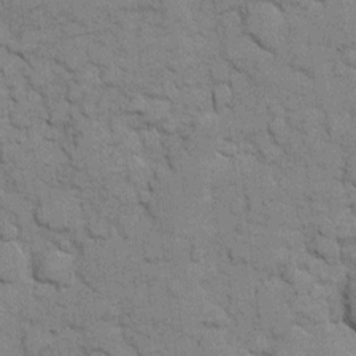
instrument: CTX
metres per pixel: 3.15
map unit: eHh
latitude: 8.1389
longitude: -65.4237
